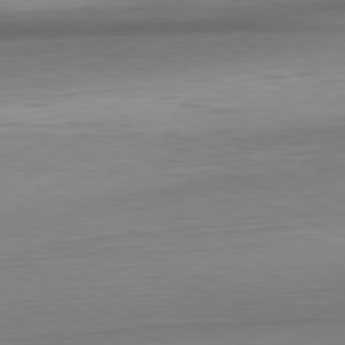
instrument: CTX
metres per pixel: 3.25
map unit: Hpe
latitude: -81.5210
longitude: 9.6722
